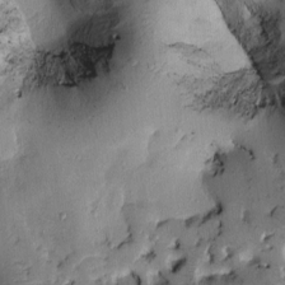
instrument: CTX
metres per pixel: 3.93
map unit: Htu
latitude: -1.0676
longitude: 170.2173
